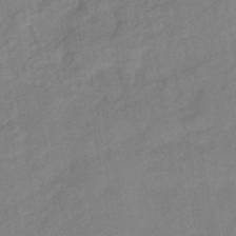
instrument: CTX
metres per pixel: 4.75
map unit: eHb
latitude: -41.6722
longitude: 83.8989
